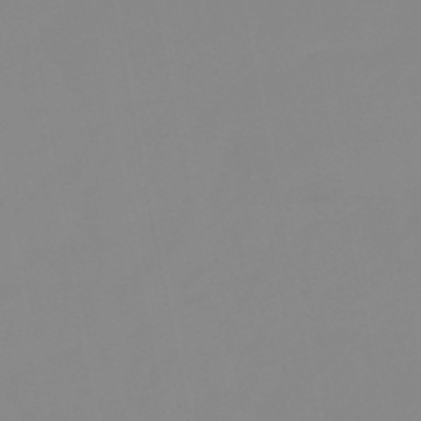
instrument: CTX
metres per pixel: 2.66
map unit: eHb
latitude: -48.3307
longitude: 84.8030
